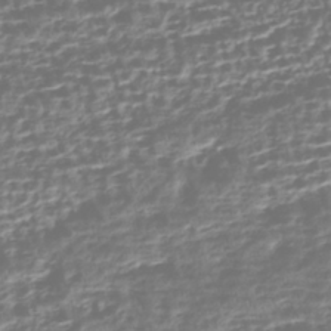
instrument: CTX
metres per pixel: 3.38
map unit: HNhu
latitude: -43.3698
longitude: 106.9164
